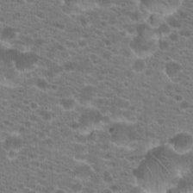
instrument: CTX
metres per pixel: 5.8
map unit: Hto
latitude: 20.8380
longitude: -39.1781
